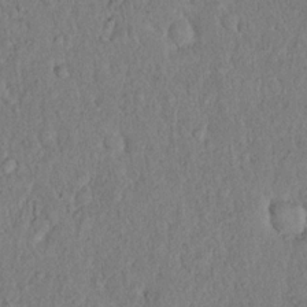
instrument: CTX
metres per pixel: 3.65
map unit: eHh
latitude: 18.4412
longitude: -62.4979
